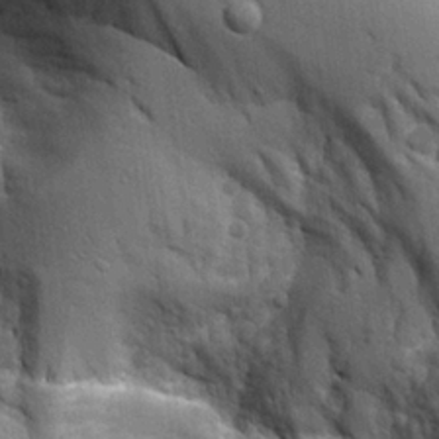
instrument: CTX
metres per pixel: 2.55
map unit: Aa
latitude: 26.2145
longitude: -128.0255
